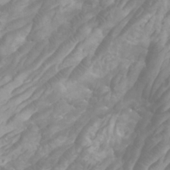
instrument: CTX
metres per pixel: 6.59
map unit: Htu
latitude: -5.8611
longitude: -76.4790
